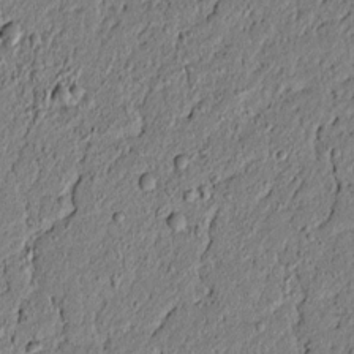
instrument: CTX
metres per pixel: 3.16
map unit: lAvf
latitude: 5.7639
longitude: 167.1809
